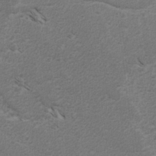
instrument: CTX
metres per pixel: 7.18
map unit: lAvf
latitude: -4.8975
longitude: -114.4789
